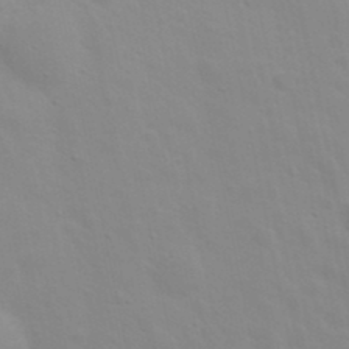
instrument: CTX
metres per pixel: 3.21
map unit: Nhu
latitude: 20.7624
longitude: -73.0459
